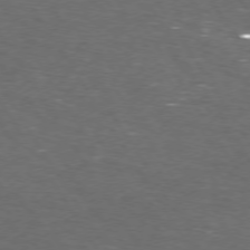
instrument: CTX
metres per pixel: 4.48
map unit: Hpe
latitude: 72.9892
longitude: -124.7057
